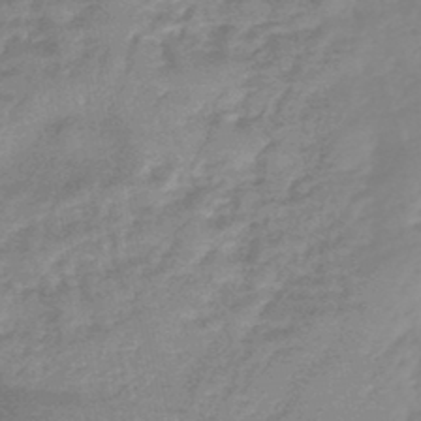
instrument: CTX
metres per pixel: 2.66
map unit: eHb
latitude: -45.5399
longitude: 82.2928
